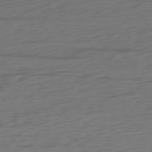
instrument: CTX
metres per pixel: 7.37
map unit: Ap
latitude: -77.6155
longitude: -77.9339
